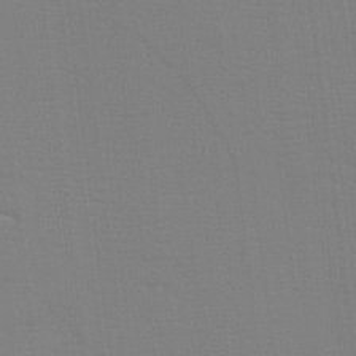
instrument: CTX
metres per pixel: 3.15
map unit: eHh
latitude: -3.8422
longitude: -85.9528
